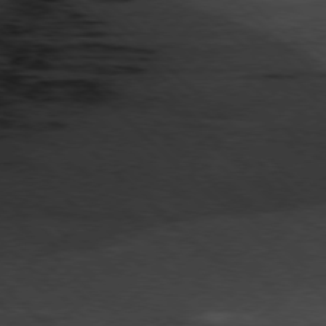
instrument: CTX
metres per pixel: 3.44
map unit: Ap
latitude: -78.2928
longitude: -61.0836
